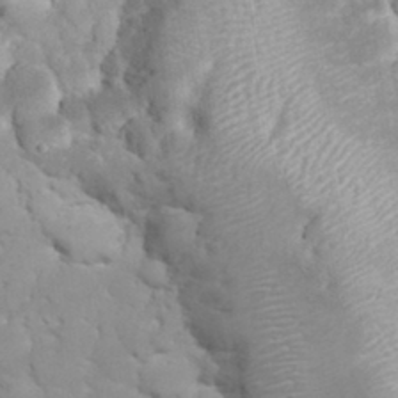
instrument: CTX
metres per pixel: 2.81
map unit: eHh
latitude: 32.4790
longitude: -62.6302
